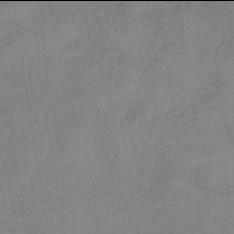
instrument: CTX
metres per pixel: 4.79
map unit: eHh
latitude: -42.0094
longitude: 119.3888
